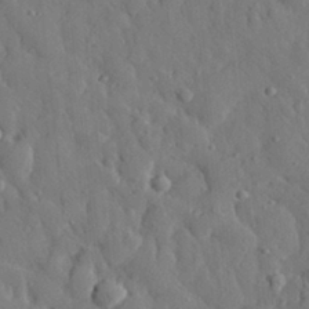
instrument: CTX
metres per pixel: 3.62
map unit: eHh
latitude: 29.5560
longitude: -77.8394
